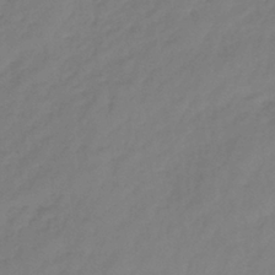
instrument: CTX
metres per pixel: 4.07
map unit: lHb
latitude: -38.6708
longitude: 71.7667
